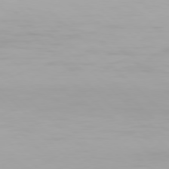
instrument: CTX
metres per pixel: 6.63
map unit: Hpe
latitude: 77.3670
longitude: -171.7261
